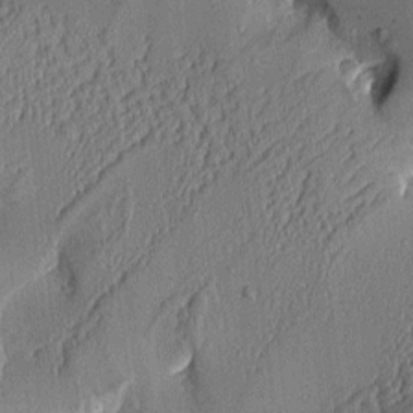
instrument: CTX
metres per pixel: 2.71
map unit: Aa
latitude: 9.9528
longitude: -128.0444
